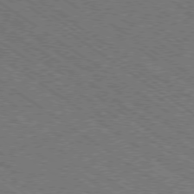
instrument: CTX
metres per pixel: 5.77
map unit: Ap
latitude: -78.7463
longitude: -79.8773
